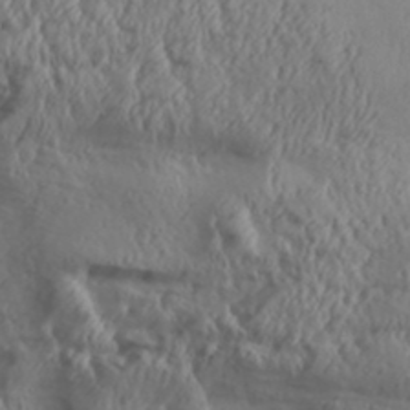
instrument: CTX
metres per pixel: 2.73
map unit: Aa
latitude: 31.1970
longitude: -135.8772
